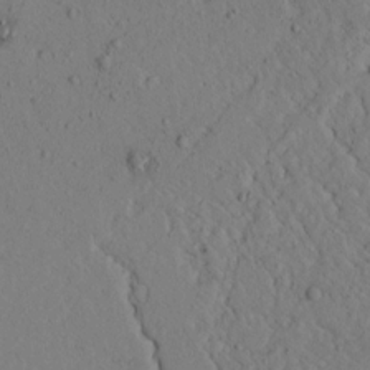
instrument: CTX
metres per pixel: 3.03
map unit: lAvf
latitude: 4.9514
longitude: 159.5966
